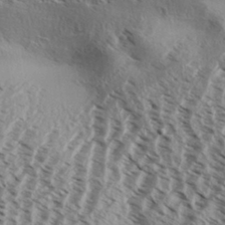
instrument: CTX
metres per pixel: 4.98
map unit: Aa
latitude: 32.3845
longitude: -138.1767
